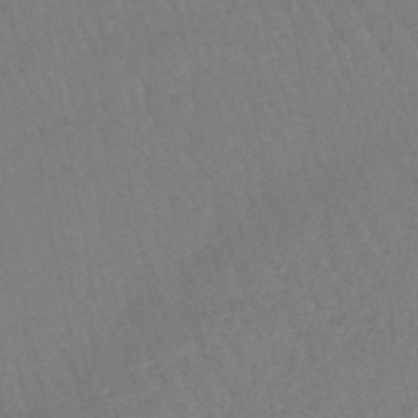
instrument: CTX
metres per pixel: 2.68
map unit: eHb
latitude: -45.8045
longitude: 80.8597
